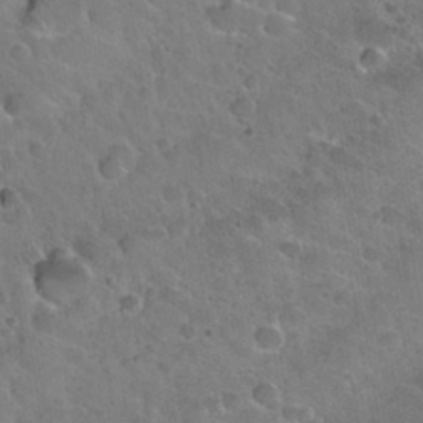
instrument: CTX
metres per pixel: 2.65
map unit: Nhu
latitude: 31.9906
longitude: -53.8961
